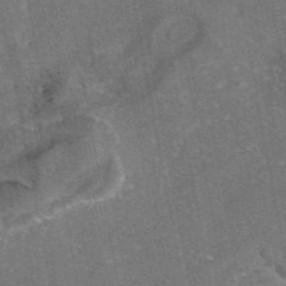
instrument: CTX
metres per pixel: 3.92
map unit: eAb
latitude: 46.0444
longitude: 107.1054
